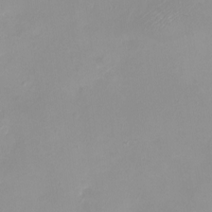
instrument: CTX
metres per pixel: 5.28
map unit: eHh
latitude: -4.9352
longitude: -78.1200
